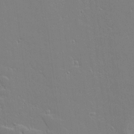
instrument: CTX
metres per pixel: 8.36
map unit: Aa
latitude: 19.3103
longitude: -125.7071
